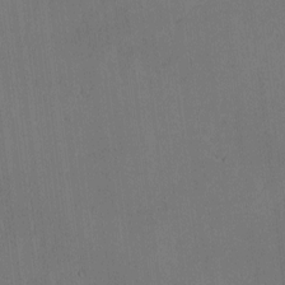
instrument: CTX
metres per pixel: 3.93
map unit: eHh
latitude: -3.1998
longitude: 17.3699
